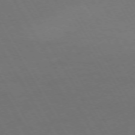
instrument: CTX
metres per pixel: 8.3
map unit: Hpe
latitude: -74.4629
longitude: 8.5007
